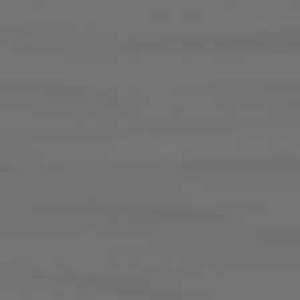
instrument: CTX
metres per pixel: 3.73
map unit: Hpe
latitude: 78.3279
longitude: -133.6316
